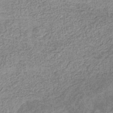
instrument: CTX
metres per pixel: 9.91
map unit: eHb
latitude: -31.8989
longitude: 72.5951
